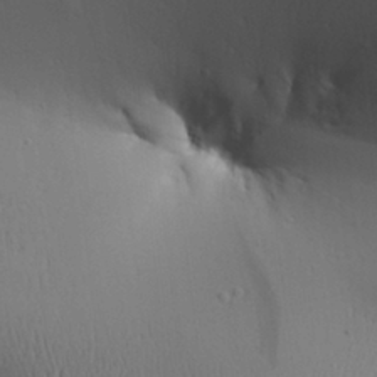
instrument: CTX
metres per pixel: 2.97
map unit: Aa
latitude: 27.8017
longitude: -138.4979
